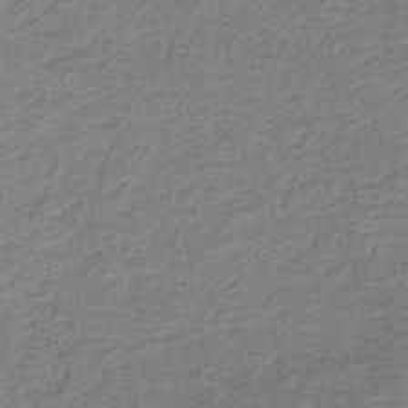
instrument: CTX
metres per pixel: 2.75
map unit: lHb
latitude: -41.4454
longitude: 53.1998
